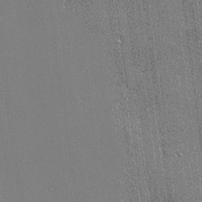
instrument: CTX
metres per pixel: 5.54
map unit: lHvf
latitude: 20.8002
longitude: 142.7085
